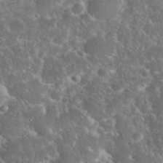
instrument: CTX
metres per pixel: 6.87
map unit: eHh
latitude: 36.4223
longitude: -61.4048
